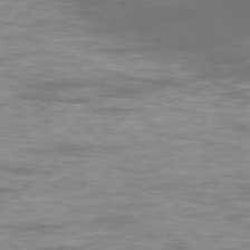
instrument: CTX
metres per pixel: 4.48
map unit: Ap
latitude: -77.7100
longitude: -80.8191
